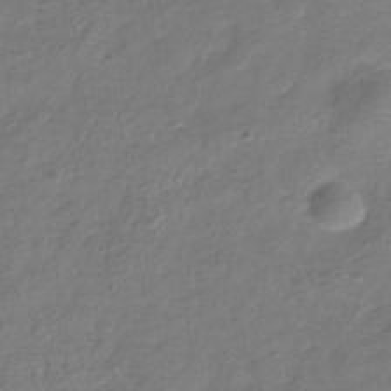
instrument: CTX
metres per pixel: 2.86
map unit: Hve
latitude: -33.1998
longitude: 91.6722
